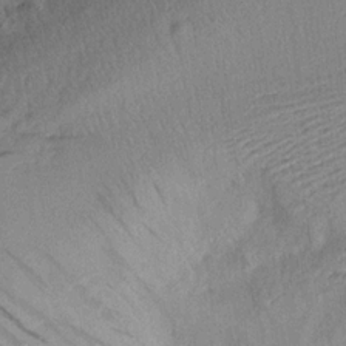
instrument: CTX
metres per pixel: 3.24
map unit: Aa
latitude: 17.5371
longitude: -144.2333
